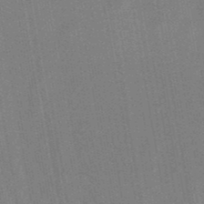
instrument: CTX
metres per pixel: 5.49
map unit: lHb
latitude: -48.7652
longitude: 73.1998
